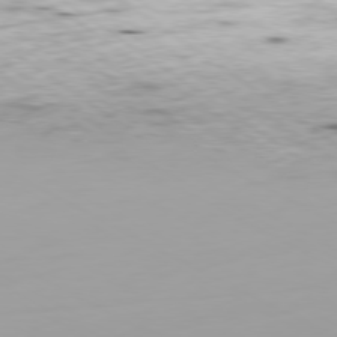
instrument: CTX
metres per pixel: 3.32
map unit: Ap
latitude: -79.8233
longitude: -76.1955
